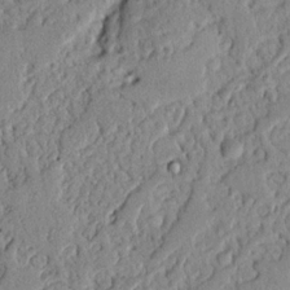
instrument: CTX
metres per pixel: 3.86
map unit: Nhu
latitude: 21.3671
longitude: -77.3859
